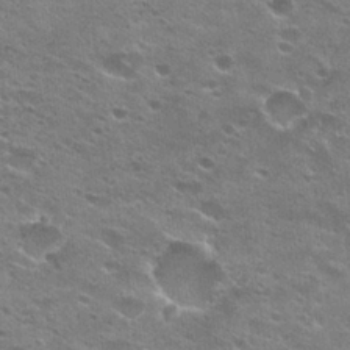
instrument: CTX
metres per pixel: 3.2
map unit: Hto
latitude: 23.7072
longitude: -42.3089
